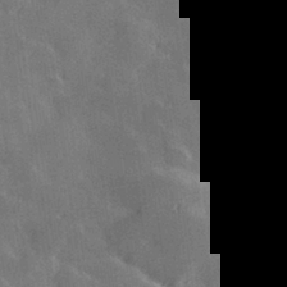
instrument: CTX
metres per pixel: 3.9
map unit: Hve
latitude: 28.2522
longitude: 145.9745
